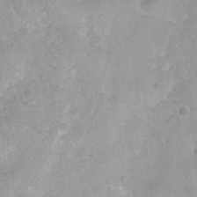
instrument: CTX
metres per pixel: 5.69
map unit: Nhu
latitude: -8.3873
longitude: -42.8191
